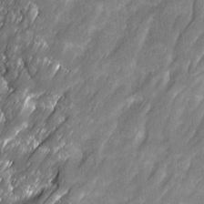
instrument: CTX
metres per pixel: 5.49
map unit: Ave
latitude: 16.4979
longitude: -135.1970
